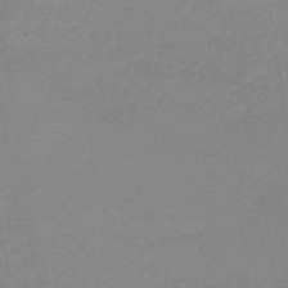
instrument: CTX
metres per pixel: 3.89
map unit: eHb
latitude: -45.1053
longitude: 86.5763
